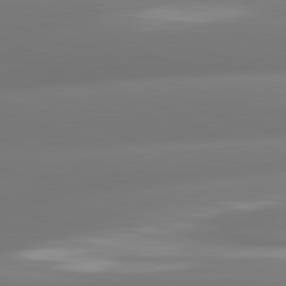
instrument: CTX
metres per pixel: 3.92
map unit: lApd
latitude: 81.3671
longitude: -160.8947
